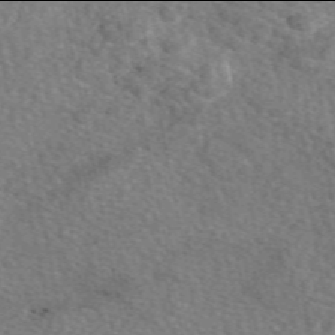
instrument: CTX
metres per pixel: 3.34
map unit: eAb
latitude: 49.9906
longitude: 112.5007
